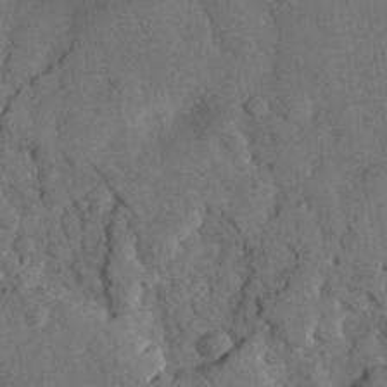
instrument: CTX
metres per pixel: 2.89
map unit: eHh
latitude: 29.0647
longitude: -76.0822
